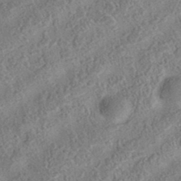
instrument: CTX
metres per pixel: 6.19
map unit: eAb
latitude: 36.2901
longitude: 113.4266
